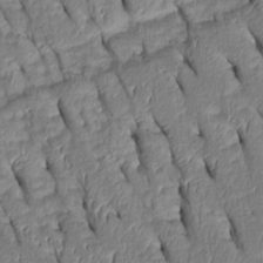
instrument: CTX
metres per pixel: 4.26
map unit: Htu
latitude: 1.2537
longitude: 148.9164
